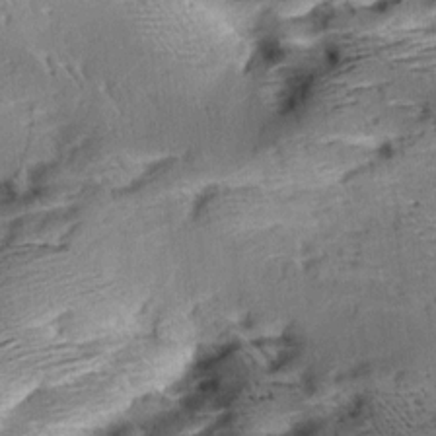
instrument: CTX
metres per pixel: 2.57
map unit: Aa
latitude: 9.0459
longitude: -141.1781
